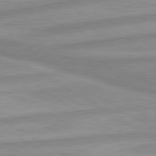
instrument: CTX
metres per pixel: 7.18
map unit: lApd
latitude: 80.2522
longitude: -172.7057
